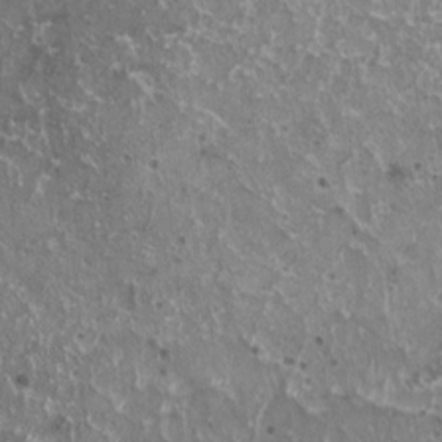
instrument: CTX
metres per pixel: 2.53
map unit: HNhu
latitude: 2.8191
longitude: 5.3509
